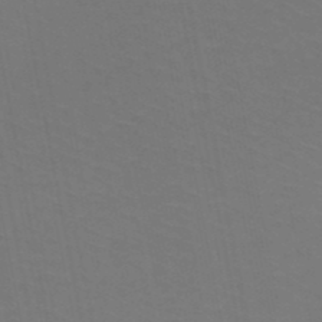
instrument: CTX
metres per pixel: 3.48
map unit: HNb
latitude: -50.4251
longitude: -53.3293
